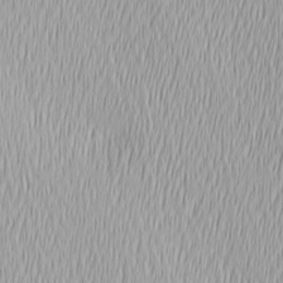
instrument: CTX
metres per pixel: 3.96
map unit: Ave
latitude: 2.7057
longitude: -113.6694
